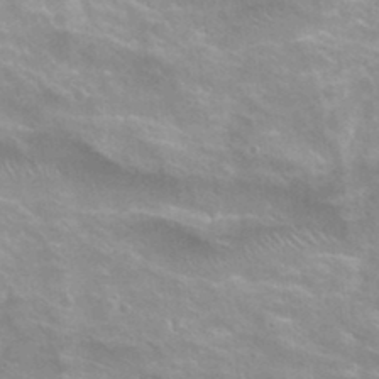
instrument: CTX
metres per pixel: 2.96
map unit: Hto
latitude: 22.7624
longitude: -42.1200
